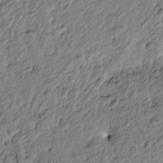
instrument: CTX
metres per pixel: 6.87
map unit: Htu
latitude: -3.5588
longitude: 178.9163
